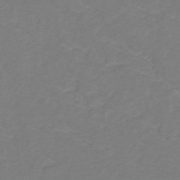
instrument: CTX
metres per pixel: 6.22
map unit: lHb
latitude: -31.3698
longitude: 64.8030
